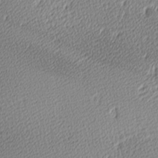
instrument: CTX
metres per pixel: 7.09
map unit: lAa
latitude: -10.7274
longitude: -125.8394
